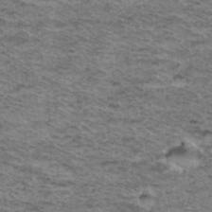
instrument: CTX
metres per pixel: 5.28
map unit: Hto
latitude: 37.4805
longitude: -46.5546
